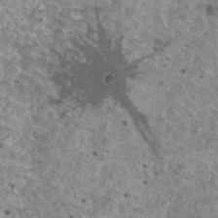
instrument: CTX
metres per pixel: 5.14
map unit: HNhu
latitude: 2.7435
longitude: 5.5021
